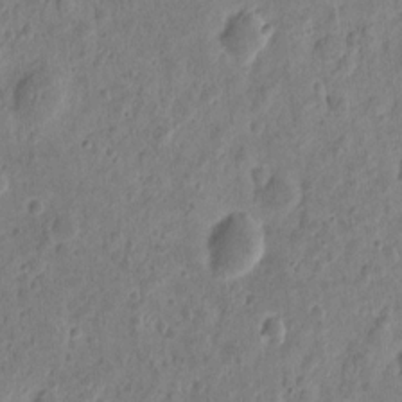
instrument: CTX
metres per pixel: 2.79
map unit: eHh
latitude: 9.5371
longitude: -73.9151
